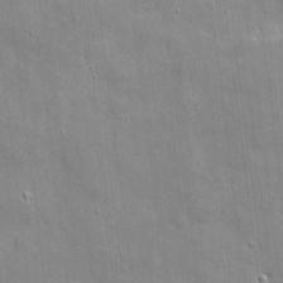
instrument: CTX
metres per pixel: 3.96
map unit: eHh
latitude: 4.0822
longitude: -70.5168
